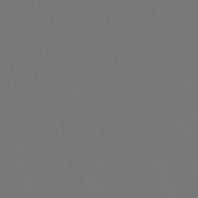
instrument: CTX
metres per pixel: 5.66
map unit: lHb
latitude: -51.1431
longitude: 80.4062
